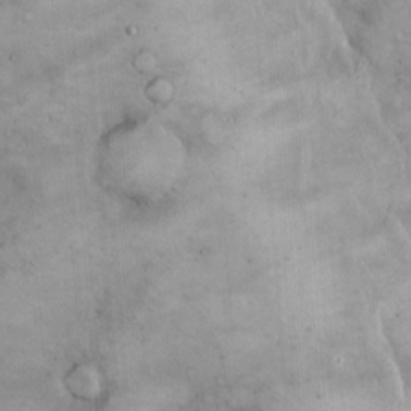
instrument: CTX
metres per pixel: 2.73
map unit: Hto
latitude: 14.1011
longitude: -59.5749
